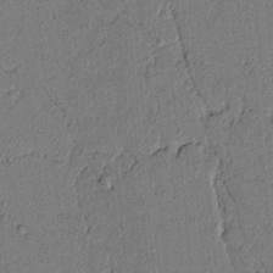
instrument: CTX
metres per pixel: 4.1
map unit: lAvf
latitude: 5.2915
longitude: 165.7856
